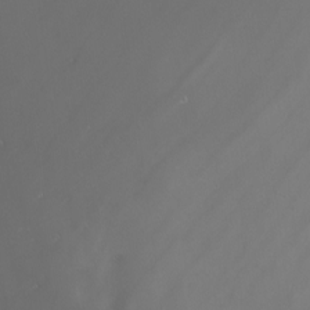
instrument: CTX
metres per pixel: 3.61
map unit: Nhu
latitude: -6.6896
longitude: -91.3104
